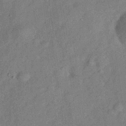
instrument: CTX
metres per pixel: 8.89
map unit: Hve
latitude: -31.1242
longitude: 91.7667
